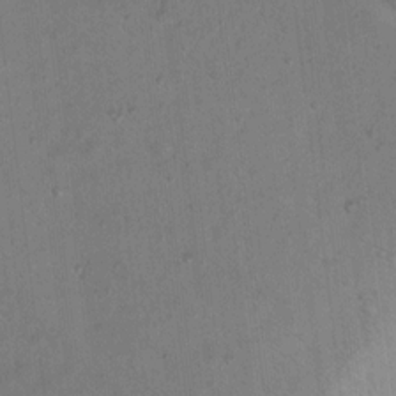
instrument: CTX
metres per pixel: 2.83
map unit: Nhu
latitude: 13.6505
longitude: -36.7813
